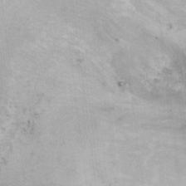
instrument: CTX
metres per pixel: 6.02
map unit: Ht
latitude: 5.8016
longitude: -36.9892
